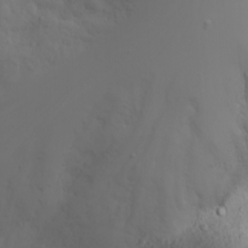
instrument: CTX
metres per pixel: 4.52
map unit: Nhu
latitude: -1.8423
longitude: -75.0081
